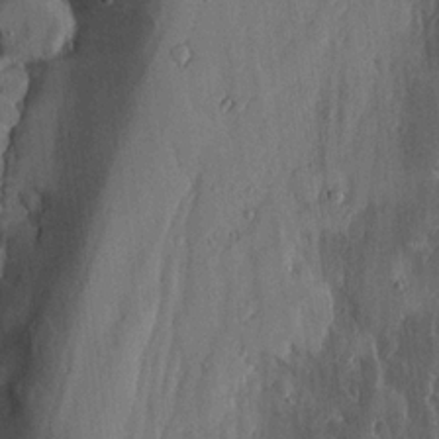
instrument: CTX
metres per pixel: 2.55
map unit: lHvf
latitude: 18.6301
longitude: -116.4979
